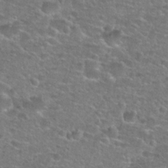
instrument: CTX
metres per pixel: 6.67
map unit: Hto
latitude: 25.7071
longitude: -49.7450
